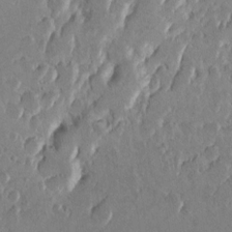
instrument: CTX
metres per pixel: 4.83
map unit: Ht
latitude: 9.6694
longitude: -31.7261
